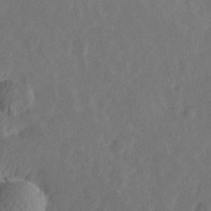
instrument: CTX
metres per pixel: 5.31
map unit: Hve
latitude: 25.6504
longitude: 145.0675
